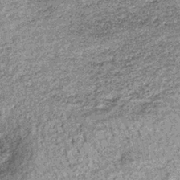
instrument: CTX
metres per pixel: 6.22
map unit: lHb
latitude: -37.4076
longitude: 67.0865
